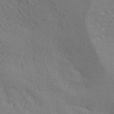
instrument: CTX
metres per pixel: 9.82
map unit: ANa
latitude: 39.1970
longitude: 29.9367
